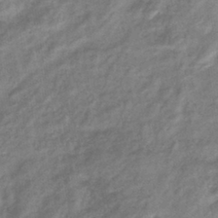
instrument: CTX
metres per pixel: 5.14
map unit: eHb
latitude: -40.4062
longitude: 80.3307
